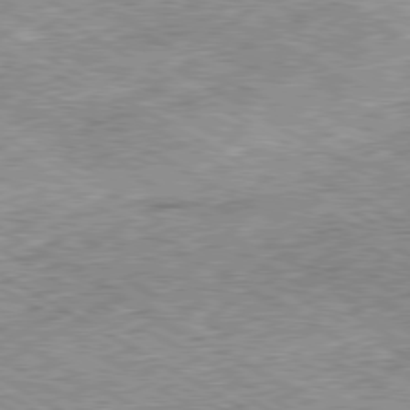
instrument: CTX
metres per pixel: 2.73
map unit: Ap
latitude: -80.6141
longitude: -48.9892
